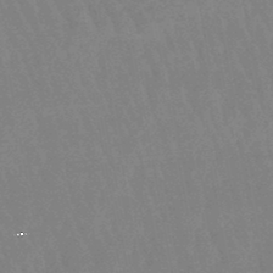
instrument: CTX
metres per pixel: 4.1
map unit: eHb
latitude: -46.3684
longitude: 80.1228
